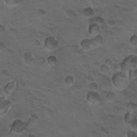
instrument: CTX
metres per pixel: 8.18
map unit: Hto
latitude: 19.5938
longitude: -32.3656
